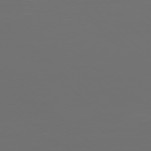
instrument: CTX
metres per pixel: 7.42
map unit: Ap
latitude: -77.5588
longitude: -81.1025
